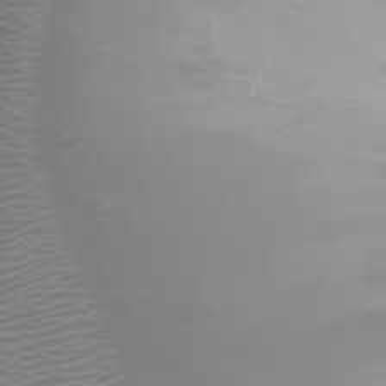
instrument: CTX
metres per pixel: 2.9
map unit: Ht
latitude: -2.9163
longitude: -18.4790
